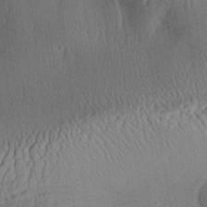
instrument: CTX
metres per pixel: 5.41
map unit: Aa
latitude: 29.4615
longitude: -135.8583
